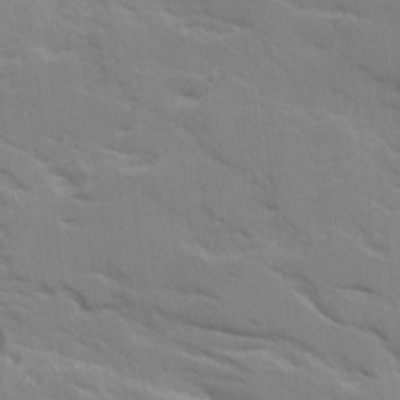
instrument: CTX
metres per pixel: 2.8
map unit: Ave
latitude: 16.9514
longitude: -129.1592
